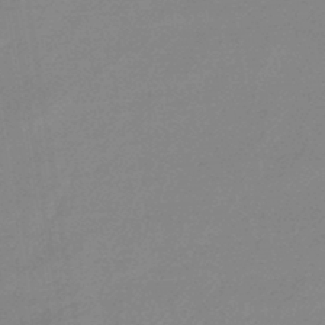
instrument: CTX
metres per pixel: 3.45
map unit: eHb
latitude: -44.6896
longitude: 86.5574
